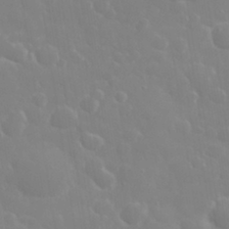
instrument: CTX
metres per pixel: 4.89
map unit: eHh
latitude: 32.7624
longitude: -60.7246
